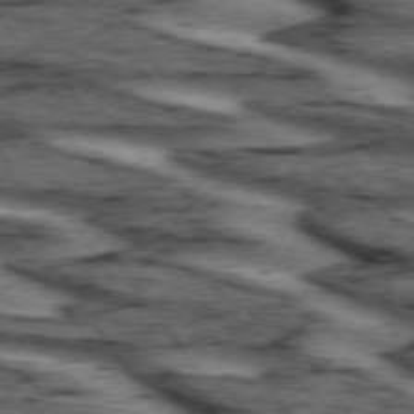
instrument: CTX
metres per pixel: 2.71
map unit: lApd
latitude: 73.9906
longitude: -73.7828
